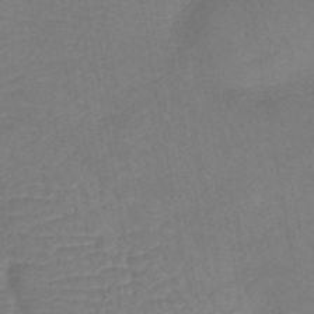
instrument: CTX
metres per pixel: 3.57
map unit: lHb
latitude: -42.2172
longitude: 76.5763
